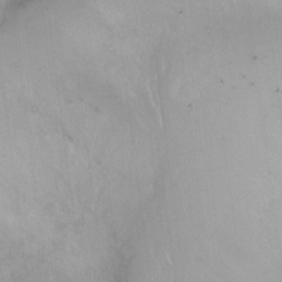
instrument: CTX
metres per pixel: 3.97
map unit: Ht
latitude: -10.2362
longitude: -27.7639
